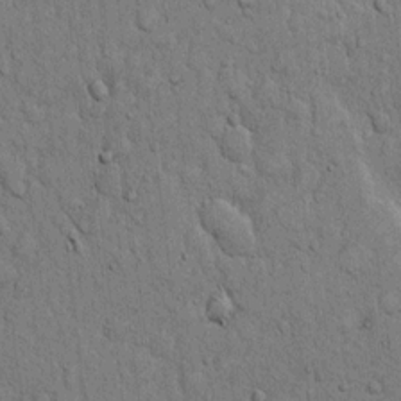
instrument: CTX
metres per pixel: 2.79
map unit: Hto
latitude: 12.2901
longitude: -57.8961
